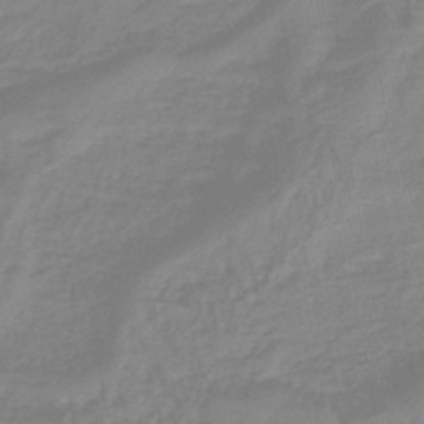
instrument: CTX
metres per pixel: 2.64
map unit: eHb
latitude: -45.3132
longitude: 84.3117
